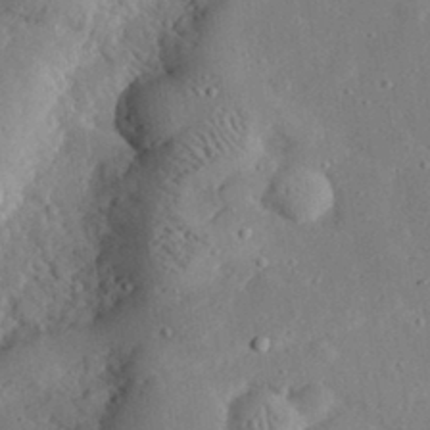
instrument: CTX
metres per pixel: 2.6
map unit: lHvf
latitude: 32.2900
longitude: -83.8583
